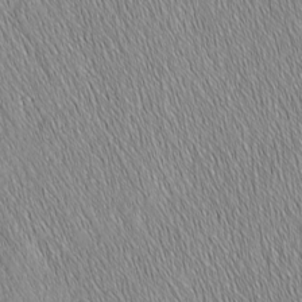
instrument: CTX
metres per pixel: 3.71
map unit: Nhu
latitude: -7.3887
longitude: -151.8961
